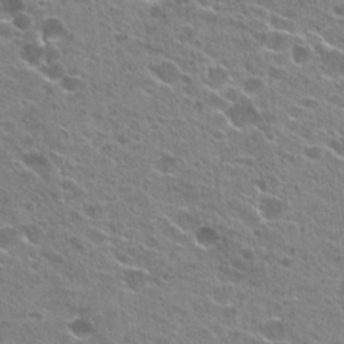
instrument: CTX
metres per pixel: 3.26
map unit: Hto
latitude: 23.7827
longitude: -42.6302
